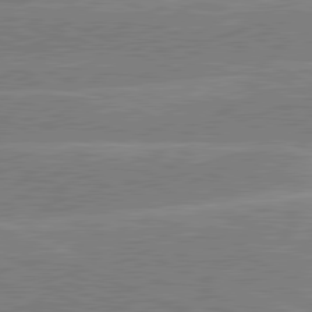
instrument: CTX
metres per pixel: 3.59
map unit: lApd
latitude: 81.0080
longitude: -126.4412
